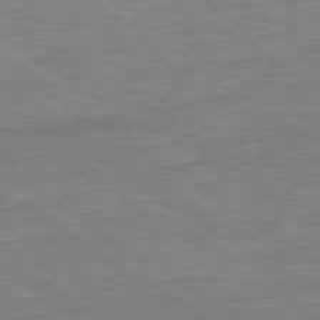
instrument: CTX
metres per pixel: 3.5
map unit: Hpe
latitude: -79.5021
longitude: 10.3873
